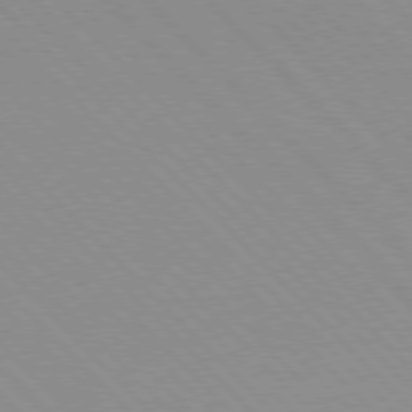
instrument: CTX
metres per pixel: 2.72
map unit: lApd
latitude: 76.4412
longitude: -85.3860
